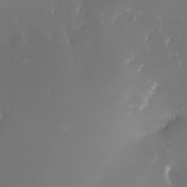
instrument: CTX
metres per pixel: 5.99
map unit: Nhe
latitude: -32.9353
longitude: -116.6491
